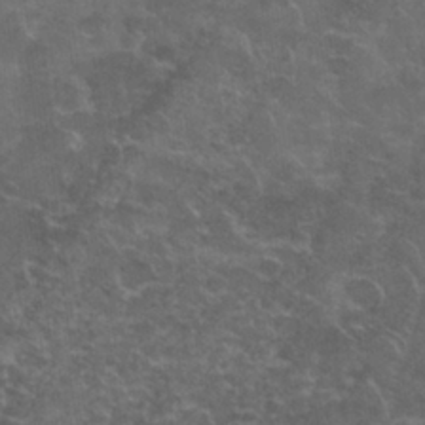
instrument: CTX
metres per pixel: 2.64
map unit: Nhu
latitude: 28.3278
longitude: -60.9324
